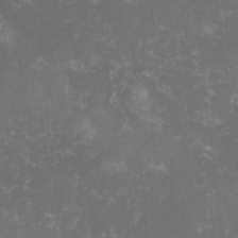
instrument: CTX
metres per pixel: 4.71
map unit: lHvf
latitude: -13.7478
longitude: -99.2159
